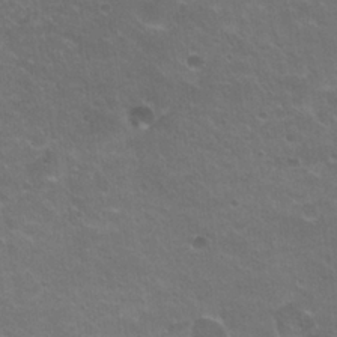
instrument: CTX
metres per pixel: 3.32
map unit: Hto
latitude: 23.3293
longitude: -32.1956
